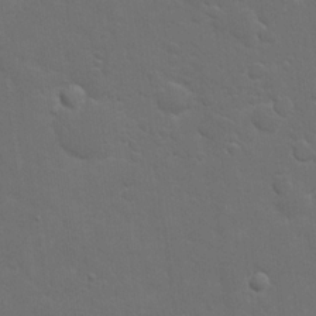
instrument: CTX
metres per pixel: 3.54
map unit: eHh
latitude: 19.7827
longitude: -63.3671
